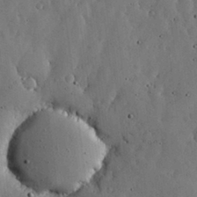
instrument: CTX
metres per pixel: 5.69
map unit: lHvf
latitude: 19.3103
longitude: -114.1577
